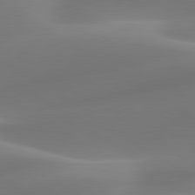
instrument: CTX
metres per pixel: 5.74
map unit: lApd
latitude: 79.9906
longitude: -92.7246
